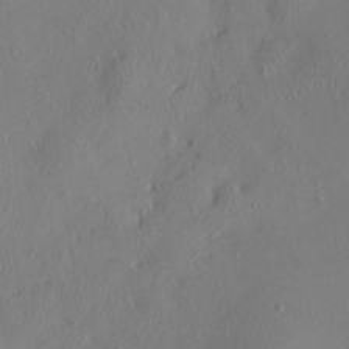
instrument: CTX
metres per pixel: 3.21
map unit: HNhu
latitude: 3.0647
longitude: -7.2159
